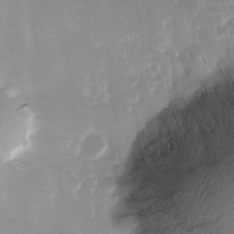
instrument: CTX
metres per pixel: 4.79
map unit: Ave
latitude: 8.6302
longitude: -105.0459
